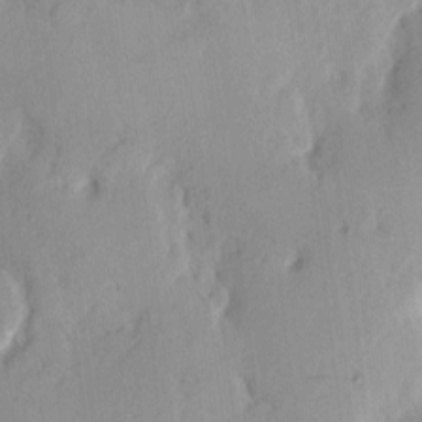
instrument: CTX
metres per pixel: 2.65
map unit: eHh
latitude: 3.0080
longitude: -77.7449
